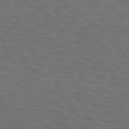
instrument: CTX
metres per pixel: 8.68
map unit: lApd
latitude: 73.0459
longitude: -74.1389
